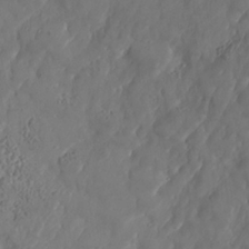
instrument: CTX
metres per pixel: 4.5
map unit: Nhe
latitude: -37.1998
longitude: 138.0850
